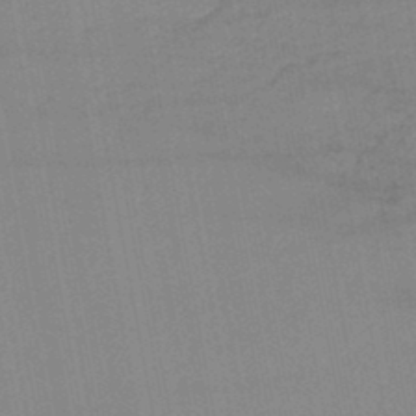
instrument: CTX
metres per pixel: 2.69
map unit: lHb
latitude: -45.6911
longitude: 69.5588
